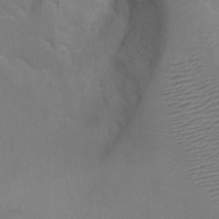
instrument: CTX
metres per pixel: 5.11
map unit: Ht
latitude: -7.5966
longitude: -35.0836
